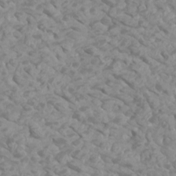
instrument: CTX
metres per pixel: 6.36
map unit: Htu
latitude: 1.9717
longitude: -21.1403
